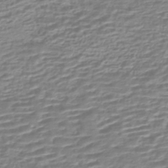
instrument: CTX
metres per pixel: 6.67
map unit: HNhu
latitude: -44.1039
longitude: 99.7289
